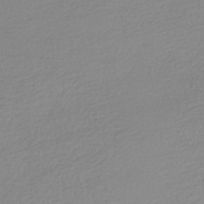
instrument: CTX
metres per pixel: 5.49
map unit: HNhu
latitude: -42.0661
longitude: 95.8422
